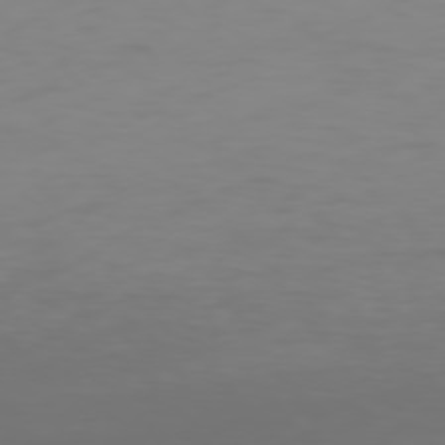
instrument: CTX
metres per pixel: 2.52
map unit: Hpe
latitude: 77.8583
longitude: -167.1214
